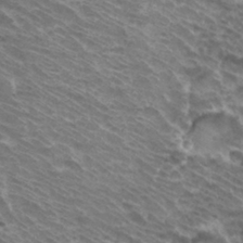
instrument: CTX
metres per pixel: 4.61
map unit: Hto
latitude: 33.3671
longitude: -40.9135
